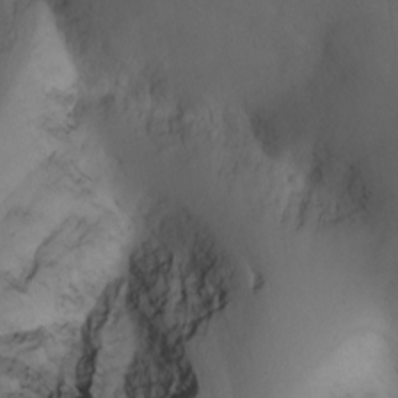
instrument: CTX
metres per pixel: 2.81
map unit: Nhu
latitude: -3.8044
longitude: -74.4790
